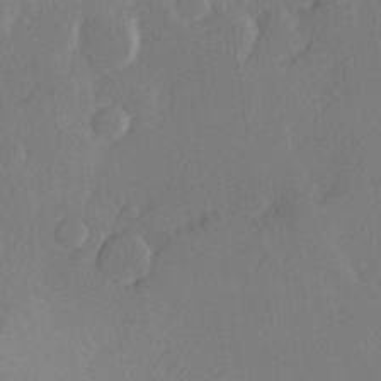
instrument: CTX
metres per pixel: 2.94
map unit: Hve
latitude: 23.5938
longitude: 145.2943
